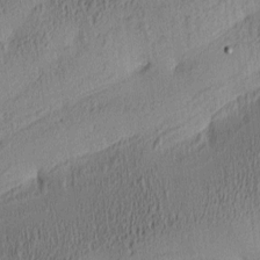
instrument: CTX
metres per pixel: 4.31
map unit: lAa
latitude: 4.7813
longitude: -115.8583
